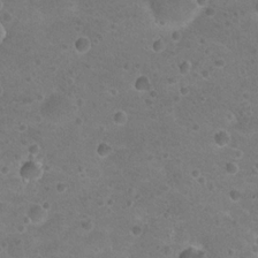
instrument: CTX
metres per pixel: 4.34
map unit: Nhu
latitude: 17.9717
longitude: -32.6302
